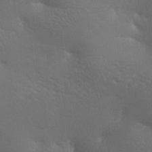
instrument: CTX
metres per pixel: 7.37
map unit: lAa
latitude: -8.1795
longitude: -125.1592
